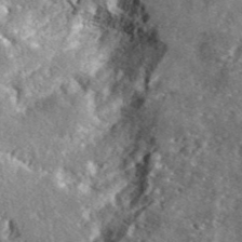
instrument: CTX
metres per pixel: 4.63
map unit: lHvf
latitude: 41.7638
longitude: -89.3860
